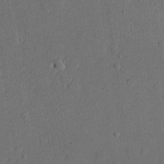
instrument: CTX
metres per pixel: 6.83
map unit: lHvf
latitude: 22.0255
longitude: 144.6330
